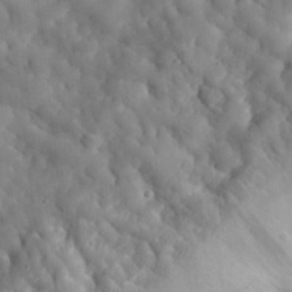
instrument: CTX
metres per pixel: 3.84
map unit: eHh
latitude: 28.6301
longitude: -77.6694
